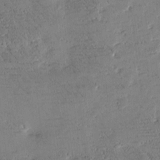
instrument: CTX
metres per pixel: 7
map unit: Htu
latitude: -1.8612
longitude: 175.8422
